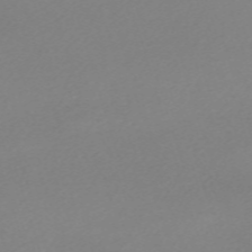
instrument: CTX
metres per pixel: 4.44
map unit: eHh
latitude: -61.7289
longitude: 52.8597
